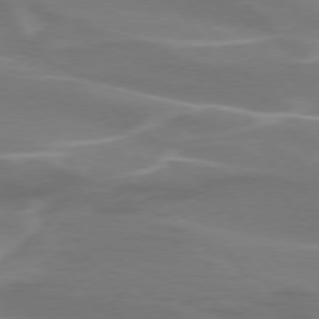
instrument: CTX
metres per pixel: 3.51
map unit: lApd
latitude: 75.0647
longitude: -62.6680
